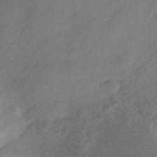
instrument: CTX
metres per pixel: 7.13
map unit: Nhe
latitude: -35.4076
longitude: -144.6679
